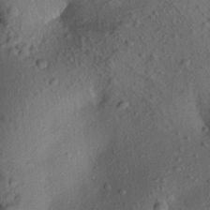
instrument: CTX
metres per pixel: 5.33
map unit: Aa
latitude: 21.4994
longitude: -147.6505
